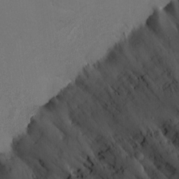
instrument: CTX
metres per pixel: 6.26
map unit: Nhu
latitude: 0.0444
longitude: -76.8569
